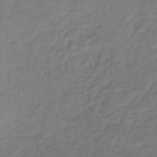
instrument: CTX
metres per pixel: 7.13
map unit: lHb
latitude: -41.4832
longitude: 66.0094
